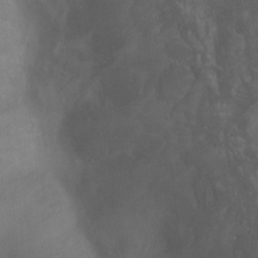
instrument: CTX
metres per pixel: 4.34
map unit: Ht
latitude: 0.0633
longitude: -32.5546
